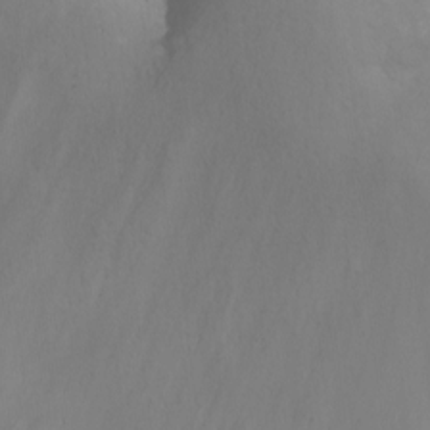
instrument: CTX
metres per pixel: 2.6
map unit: Nhu
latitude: -12.3495
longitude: -67.7827
